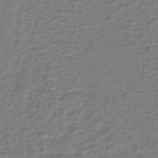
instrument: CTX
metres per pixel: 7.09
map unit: eHh
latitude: -40.2928
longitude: -28.2711
